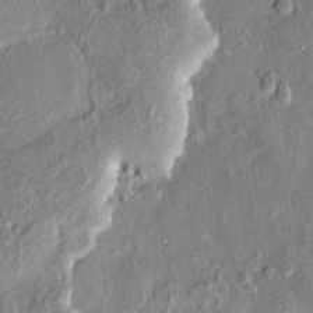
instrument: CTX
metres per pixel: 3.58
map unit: HNhu
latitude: 6.8947
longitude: 0.3496
